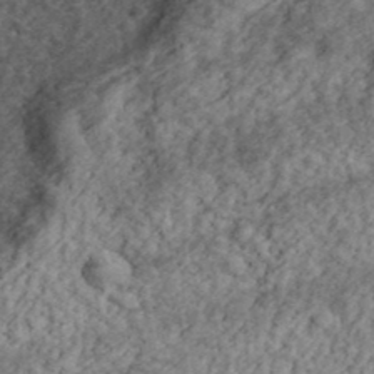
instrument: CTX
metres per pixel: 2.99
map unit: eHh
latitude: 37.4805
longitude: -79.5560
